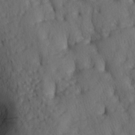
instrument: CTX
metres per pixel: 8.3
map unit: lAa
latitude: -6.4818
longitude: -126.6113
